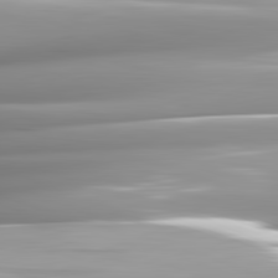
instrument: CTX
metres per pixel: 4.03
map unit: lApd
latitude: 82.4601
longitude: -142.3845
